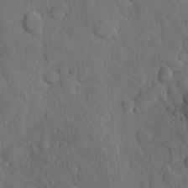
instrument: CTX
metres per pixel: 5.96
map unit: Hve
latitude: 24.4034
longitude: 149.2376
